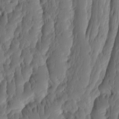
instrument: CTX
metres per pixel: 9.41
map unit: eHh
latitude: -2.3306
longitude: 14.8786
